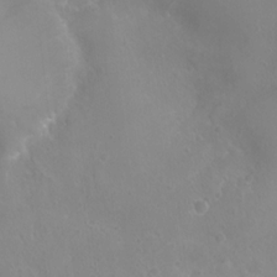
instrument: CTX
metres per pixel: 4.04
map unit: Nhu
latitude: 6.5168
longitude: -18.6301
